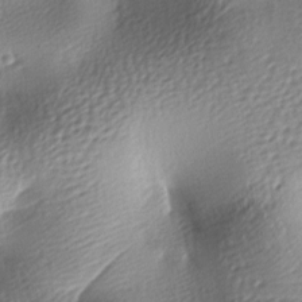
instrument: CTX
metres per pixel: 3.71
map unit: lAa
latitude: -8.7274
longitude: -127.2915
